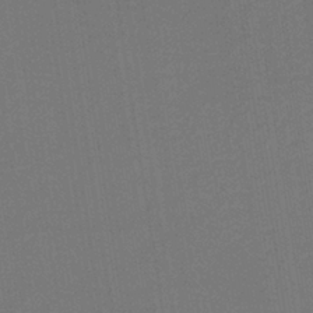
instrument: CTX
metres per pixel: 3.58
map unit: lHb
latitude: -38.7085
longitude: 55.1053
